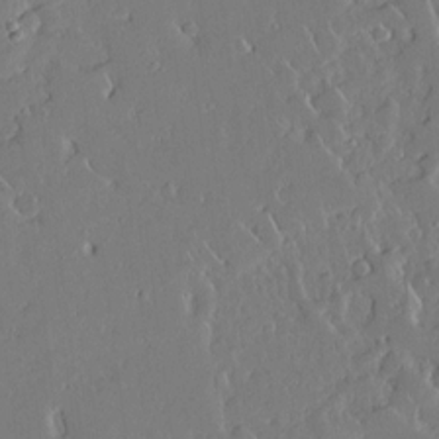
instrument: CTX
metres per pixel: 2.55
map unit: Aa
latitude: 12.7246
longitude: -126.6869
